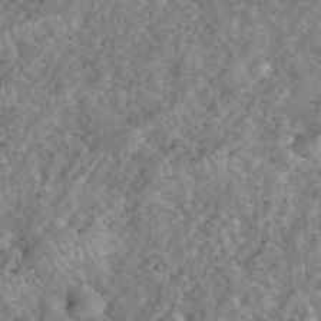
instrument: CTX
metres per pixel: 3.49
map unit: eHh
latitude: 40.2711
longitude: -57.4048
